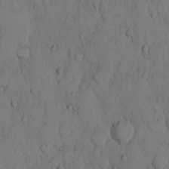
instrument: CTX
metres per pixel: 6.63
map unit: Hto
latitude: 9.0648
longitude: -57.6315
